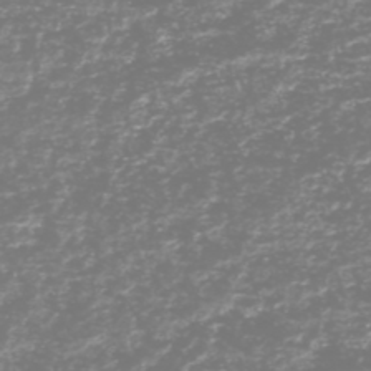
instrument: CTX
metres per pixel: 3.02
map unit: HNhu
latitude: -48.7275
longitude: 29.2943
